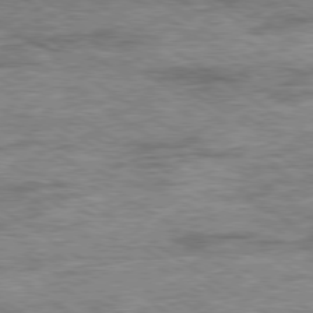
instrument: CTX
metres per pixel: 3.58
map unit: Ap
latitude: -79.8233
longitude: -78.6302
